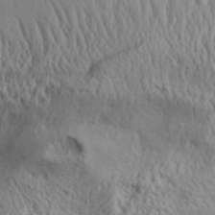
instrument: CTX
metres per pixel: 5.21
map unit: Aa
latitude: 31.5371
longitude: -134.9324
